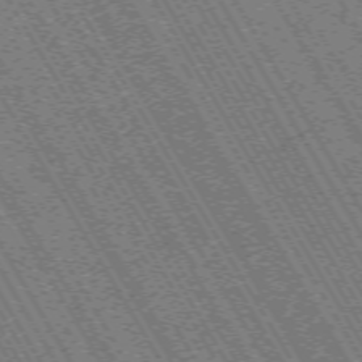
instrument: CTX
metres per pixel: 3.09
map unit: Hpe
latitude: -70.6141
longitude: 10.7463
